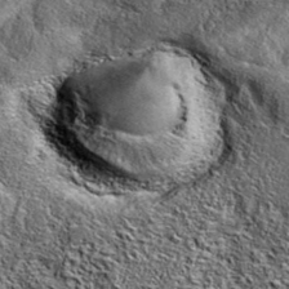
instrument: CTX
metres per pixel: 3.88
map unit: eAb
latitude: 37.3481
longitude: 109.8800
